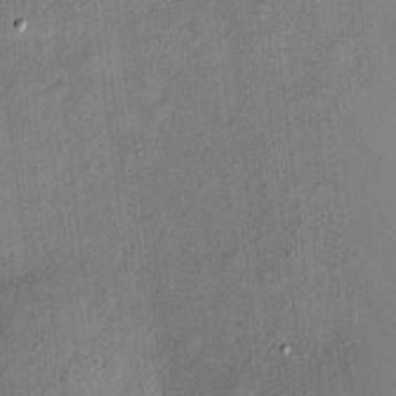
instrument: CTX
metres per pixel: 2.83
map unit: eHh
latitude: 4.1956
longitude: -74.1767
